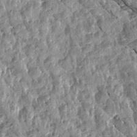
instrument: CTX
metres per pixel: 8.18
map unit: Aa
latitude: 15.9151
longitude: -144.9514
